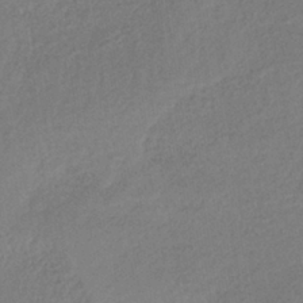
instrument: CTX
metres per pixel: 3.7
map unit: lHb
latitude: -38.5574
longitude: 68.4629
